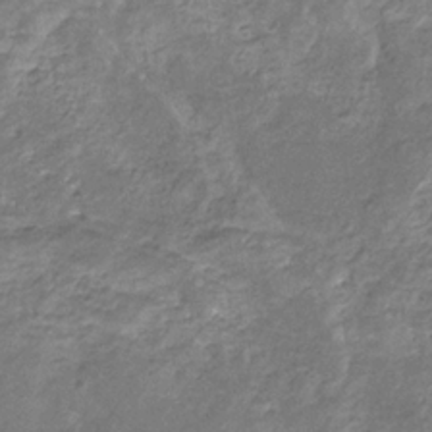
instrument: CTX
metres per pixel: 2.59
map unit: eHb
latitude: -31.3320
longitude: 68.7274
